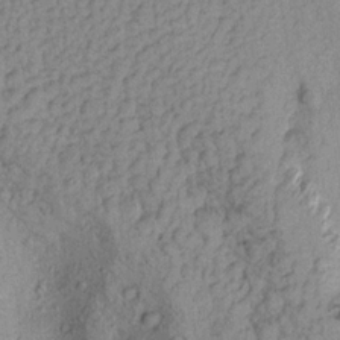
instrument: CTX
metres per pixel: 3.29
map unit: Aa
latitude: 15.8962
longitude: -146.7058
